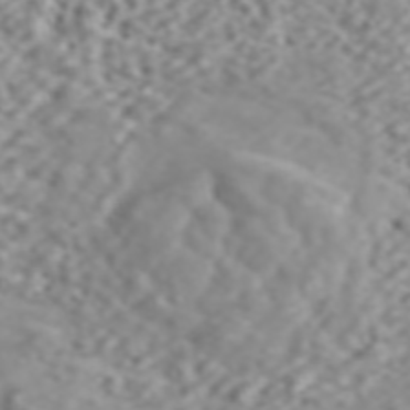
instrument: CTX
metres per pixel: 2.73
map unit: ANa
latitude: 44.5734
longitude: 21.7666
